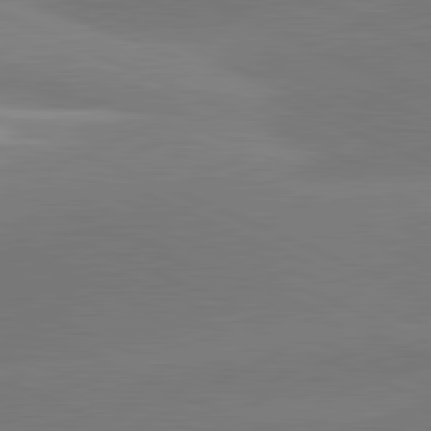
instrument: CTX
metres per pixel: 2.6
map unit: lApd
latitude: 81.6694
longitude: -155.6883
